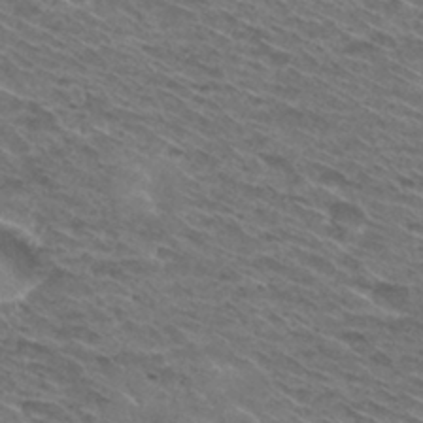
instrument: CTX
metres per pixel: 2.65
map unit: Hto
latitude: 30.9136
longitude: -46.6113
